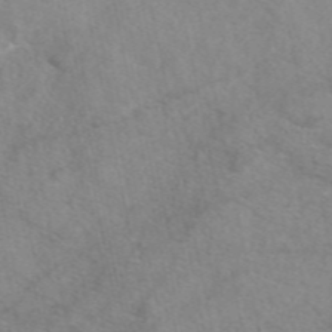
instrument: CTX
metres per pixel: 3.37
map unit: eAb
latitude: 48.6868
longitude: 111.3509
